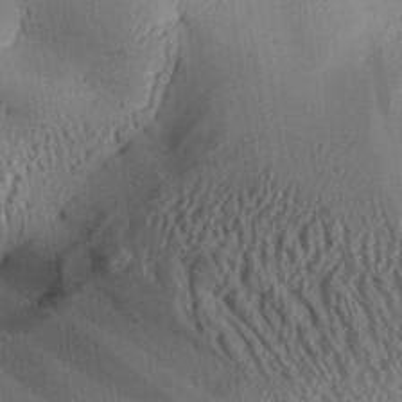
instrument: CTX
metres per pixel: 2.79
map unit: Aa
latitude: 28.5923
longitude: -134.7435
